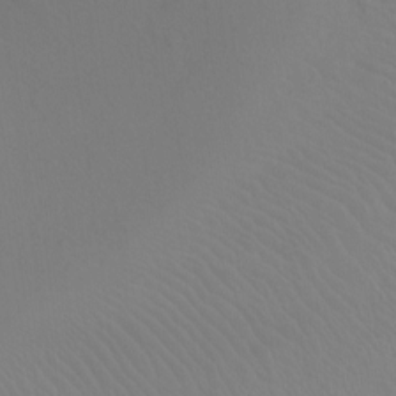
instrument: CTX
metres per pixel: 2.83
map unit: Ht
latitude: -8.1984
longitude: -37.6127
